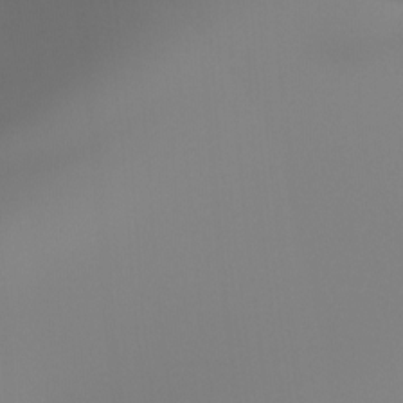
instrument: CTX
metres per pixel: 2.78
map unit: Hto
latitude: -8.4440
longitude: -52.1578
